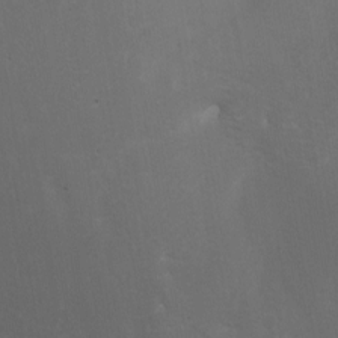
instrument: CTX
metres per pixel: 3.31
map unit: Nhu
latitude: -6.4629
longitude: -67.7260
